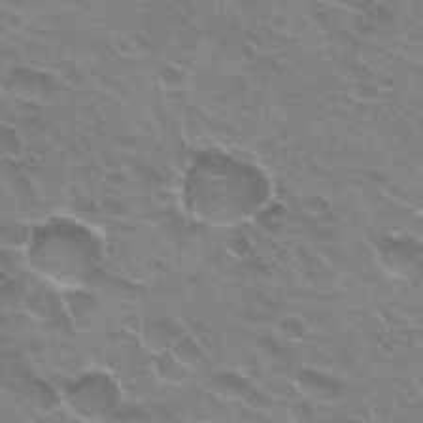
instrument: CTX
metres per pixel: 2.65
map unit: Hto
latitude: 21.7072
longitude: -32.0255
